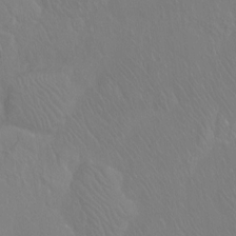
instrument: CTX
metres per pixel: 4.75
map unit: Hto
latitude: -7.2187
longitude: -37.8017
